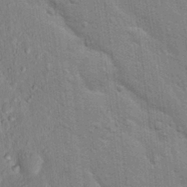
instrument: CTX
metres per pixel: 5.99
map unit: Nhu
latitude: 15.7639
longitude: -30.1578
